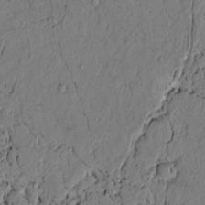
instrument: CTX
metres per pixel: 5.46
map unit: lAvf
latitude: 4.1578
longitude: 165.2376
